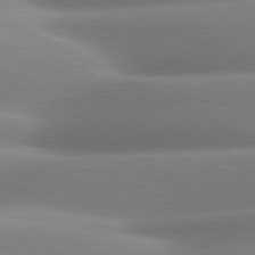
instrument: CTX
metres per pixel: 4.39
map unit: lApd
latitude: 80.6113
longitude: -158.9892
